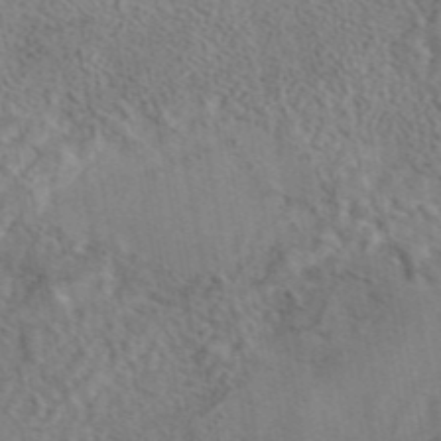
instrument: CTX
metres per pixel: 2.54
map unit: eAb
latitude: 43.4427
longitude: 108.6518
